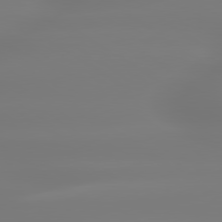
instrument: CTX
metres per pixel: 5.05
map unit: lApd
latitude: 79.6883
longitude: -136.9703
